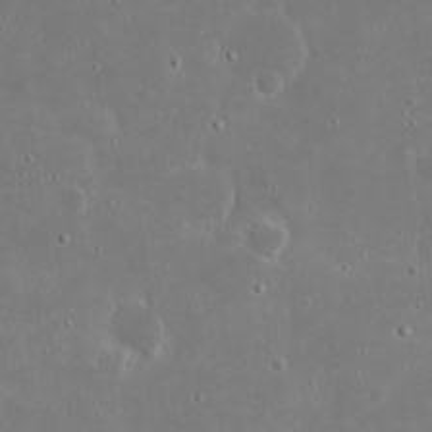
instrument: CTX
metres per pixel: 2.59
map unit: eHh
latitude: 19.3670
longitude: -72.5168
